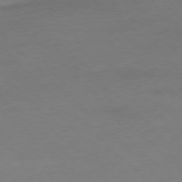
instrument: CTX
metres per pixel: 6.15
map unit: Ap
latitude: -77.3510
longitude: -70.5357
